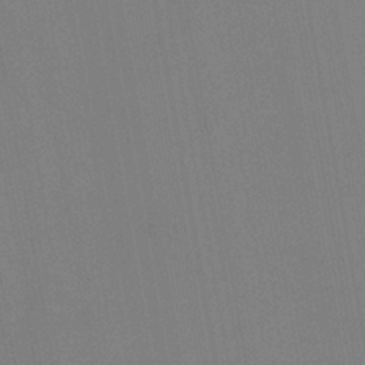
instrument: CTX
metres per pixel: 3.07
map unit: HNhu
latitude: 6.1011
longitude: 4.6707
